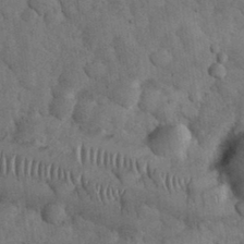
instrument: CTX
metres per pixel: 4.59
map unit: eHh
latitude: 33.4804
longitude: -68.0444
